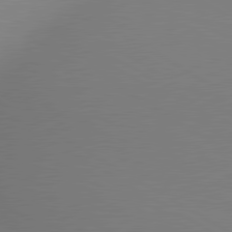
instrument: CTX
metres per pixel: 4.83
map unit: lApd
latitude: 80.1767
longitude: 132.7464
